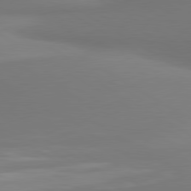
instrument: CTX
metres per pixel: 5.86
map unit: lApd
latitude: 80.1956
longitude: 174.4817
